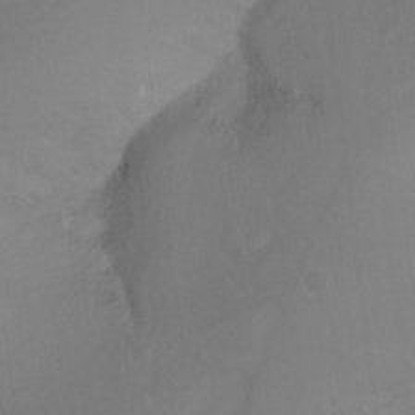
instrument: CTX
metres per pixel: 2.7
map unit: Nhu
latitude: -12.3306
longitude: -62.5357
